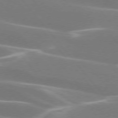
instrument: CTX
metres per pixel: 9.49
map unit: lApd
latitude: 75.2159
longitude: -63.3860
